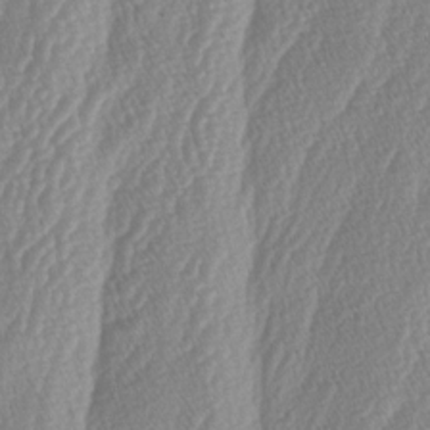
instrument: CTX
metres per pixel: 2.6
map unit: lAa
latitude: -5.2942
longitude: -129.6316
